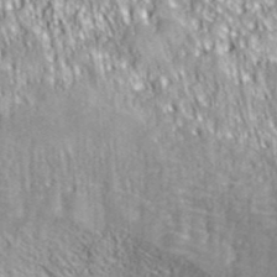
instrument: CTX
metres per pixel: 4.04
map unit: ANa
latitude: 36.3656
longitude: 17.9367
